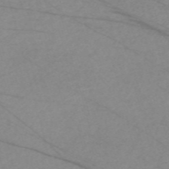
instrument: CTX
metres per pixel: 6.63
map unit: Nve
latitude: -58.7841
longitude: 61.5021
